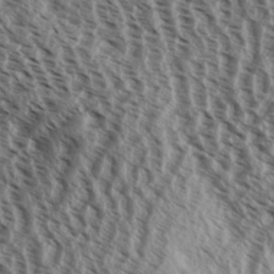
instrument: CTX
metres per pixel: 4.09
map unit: Aa
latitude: 32.5546
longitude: -137.9528
